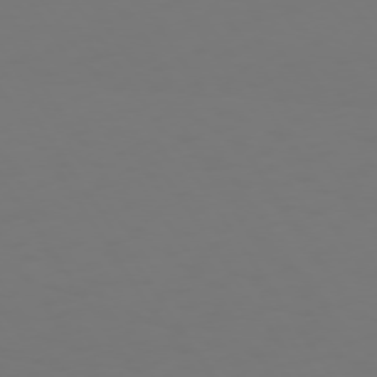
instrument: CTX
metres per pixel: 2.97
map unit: Hpe
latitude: 73.4238
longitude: -127.4049
